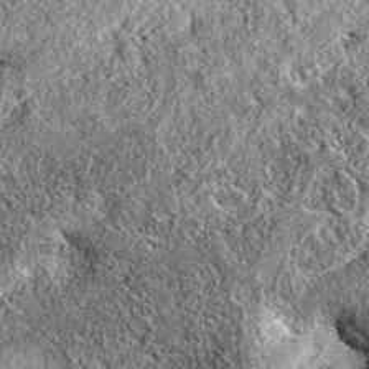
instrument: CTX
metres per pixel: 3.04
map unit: eAb
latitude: 36.3845
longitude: 110.4062
